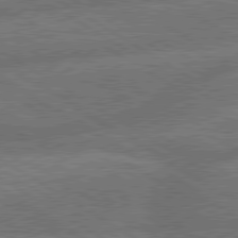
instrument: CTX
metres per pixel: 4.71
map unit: lApd
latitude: 79.9339
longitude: -162.6869
